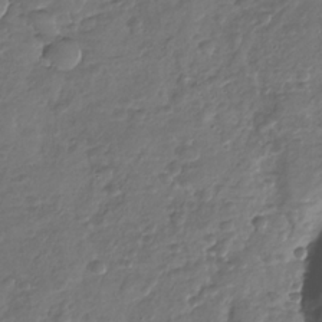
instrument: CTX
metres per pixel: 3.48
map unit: Nhu
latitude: -30.6896
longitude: -61.2726
